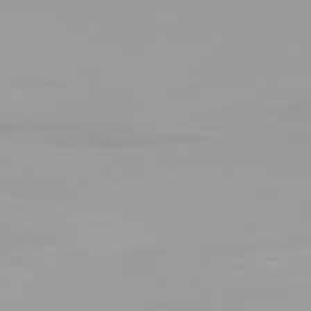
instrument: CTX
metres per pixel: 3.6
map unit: Ap
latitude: -79.5777
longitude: -94.4223
